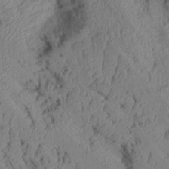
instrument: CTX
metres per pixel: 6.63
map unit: Aa
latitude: 6.8947
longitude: -128.4223
